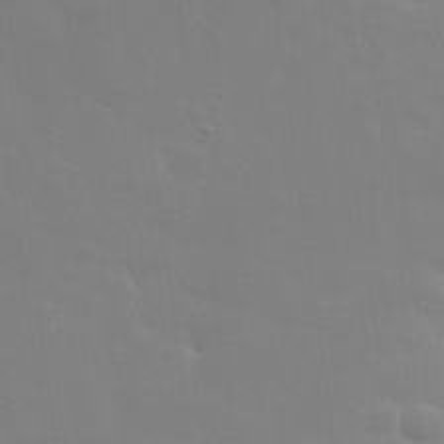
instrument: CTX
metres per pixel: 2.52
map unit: eHh
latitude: 25.9150
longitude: -65.8205
